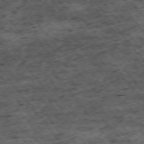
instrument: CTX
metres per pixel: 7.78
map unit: Hpe
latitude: -75.1243
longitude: 5.0864
